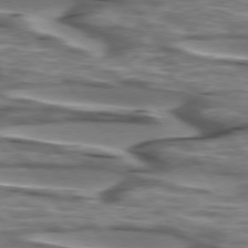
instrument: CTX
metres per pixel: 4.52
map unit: lApd
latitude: 74.8191
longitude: -57.6693
